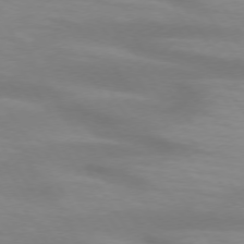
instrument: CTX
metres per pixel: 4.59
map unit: lApd
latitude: 73.6127
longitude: -53.7828
